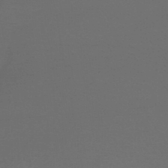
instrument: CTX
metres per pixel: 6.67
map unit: lHb
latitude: -43.8044
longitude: 74.7275
